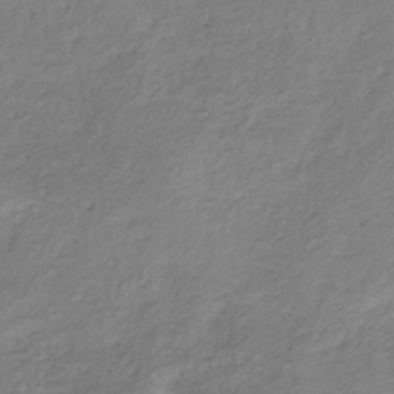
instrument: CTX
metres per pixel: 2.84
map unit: HNhu
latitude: -29.3321
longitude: 68.2928
